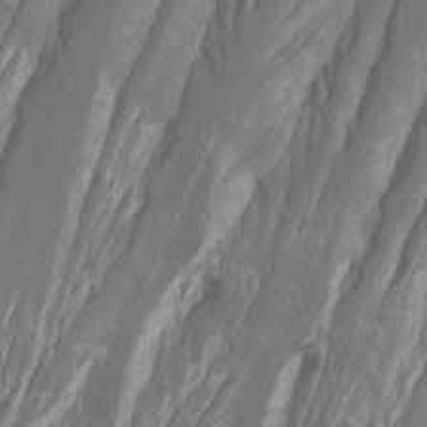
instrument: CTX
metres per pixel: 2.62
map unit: Htu
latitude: -1.2754
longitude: -76.3089
